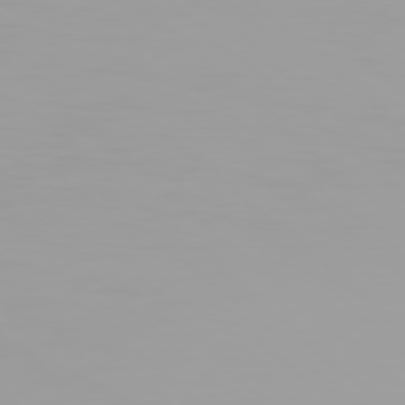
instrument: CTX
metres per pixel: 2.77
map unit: Hpe
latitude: 77.8772
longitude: -142.2523
